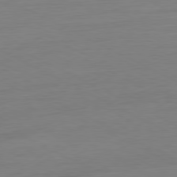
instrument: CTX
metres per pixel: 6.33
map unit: Ap
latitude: -80.8030
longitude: -77.3292
